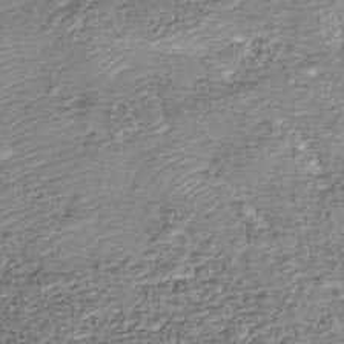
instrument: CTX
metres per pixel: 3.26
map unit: Nhu
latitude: -38.3873
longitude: -81.5371
